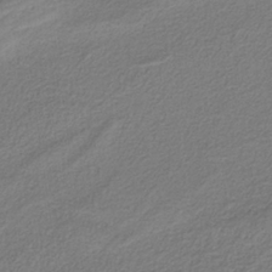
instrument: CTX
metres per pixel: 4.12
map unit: HNb
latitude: -37.8800
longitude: 53.5399
